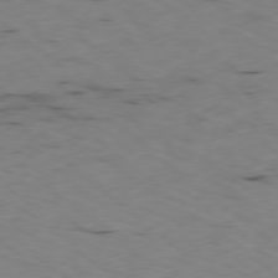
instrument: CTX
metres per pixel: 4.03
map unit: Ap
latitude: -78.4629
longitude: -73.9339
